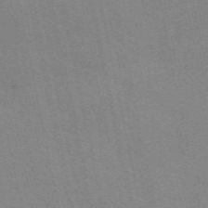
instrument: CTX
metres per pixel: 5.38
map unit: eAb
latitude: 51.1970
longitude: 108.6707
